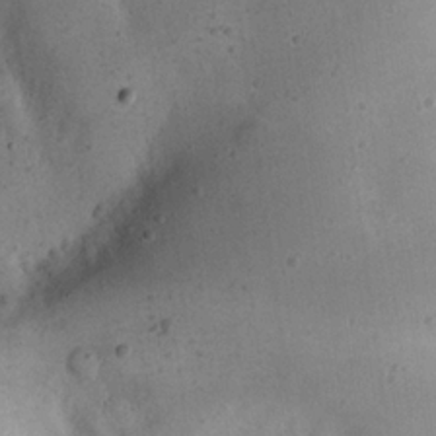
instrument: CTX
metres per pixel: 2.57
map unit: eHh
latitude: 22.8002
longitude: -67.7071
